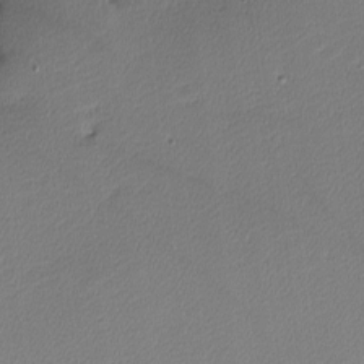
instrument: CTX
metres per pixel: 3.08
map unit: Nhu
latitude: 0.7624
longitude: -78.4790
